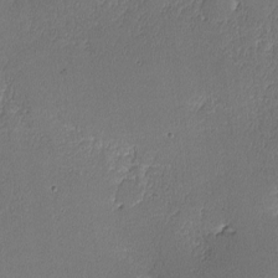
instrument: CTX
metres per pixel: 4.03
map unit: lHvf
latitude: -10.5574
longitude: -103.7638
